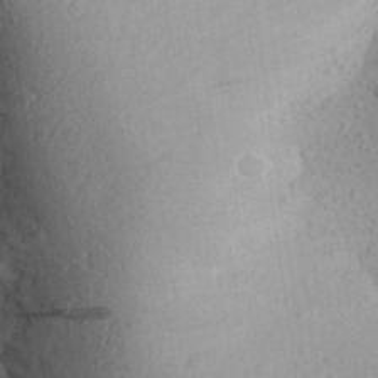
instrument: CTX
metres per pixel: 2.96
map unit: Aa
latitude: 27.5938
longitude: -142.8002
